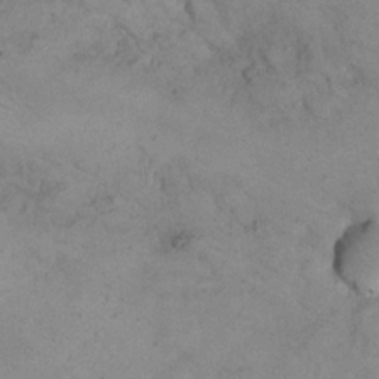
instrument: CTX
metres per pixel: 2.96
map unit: eHh
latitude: 21.2726
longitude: -60.2900
